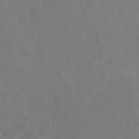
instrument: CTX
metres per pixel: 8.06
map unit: eHb
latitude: -38.6708
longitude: 77.2754
